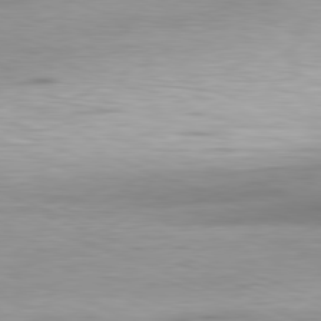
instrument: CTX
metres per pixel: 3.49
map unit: Ap
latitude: -81.2943
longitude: -89.9151
